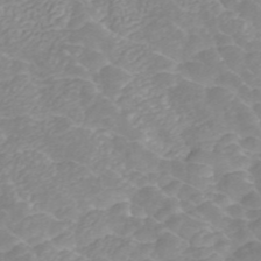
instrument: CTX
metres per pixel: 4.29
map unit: ANa
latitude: 45.5371
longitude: 22.9164
